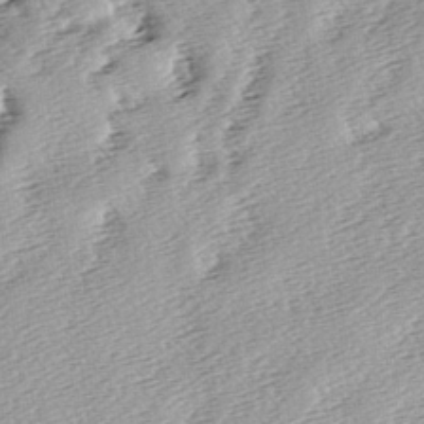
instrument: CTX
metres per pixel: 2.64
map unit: lAa
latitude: -6.4062
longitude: -124.4979
